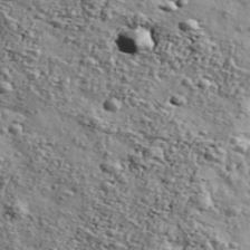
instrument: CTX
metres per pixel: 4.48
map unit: Ave
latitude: 43.1403
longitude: -110.4790
